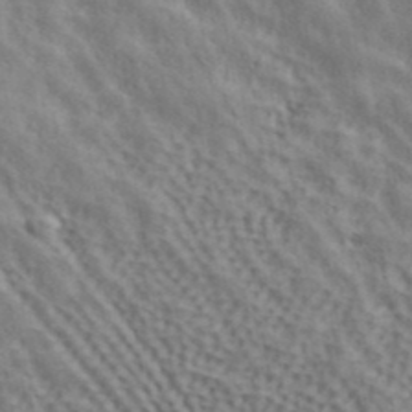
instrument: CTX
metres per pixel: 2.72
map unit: ANa
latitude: 42.3089
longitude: 49.8801
